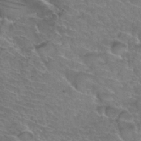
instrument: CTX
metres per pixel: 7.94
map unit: Hto
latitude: 35.2537
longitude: -44.6868
